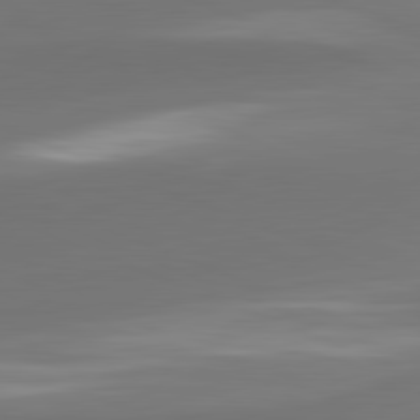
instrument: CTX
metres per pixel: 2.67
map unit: lApd
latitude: 81.9150
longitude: -161.2726
